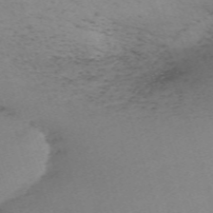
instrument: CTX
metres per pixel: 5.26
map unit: eHh
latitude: -61.3699
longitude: 51.4265
